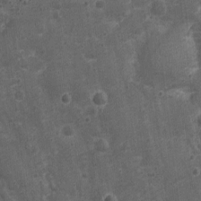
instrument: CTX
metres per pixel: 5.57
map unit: Nhu
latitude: 2.1011
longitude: -16.1577
